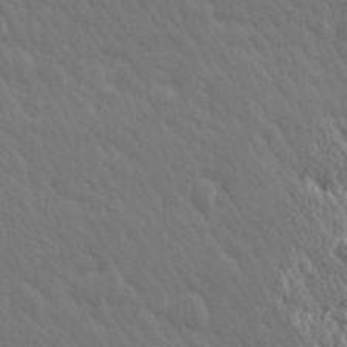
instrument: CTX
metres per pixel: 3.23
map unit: Hve
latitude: 25.7260
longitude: 145.6344
